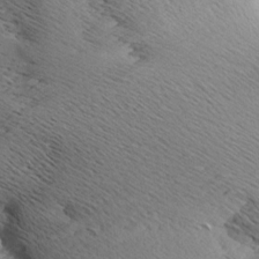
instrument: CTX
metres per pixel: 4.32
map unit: Aa
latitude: 7.7827
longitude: -141.1592
